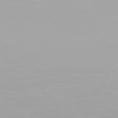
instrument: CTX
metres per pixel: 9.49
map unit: Hpe
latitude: 76.9891
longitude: -170.9703
